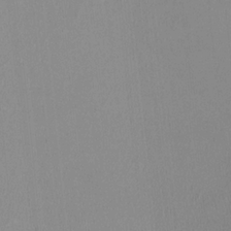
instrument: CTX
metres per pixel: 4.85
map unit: HNhu
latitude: -1.5966
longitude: -1.3292
